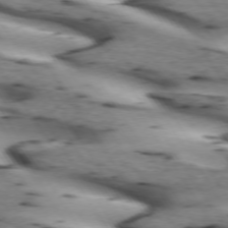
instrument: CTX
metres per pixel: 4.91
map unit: lApd
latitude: 73.0270
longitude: -53.2726
